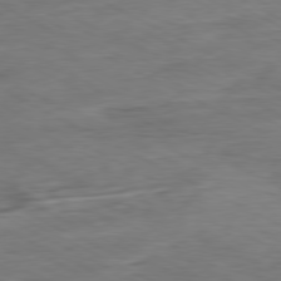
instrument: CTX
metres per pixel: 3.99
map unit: Ap
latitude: -80.4629
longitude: -75.9717
